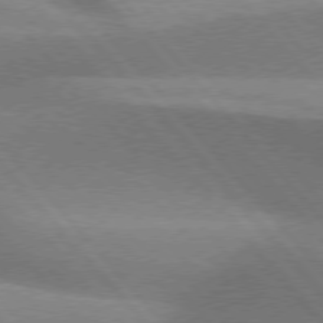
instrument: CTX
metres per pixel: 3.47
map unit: lApd
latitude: 76.1955
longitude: -62.1578
